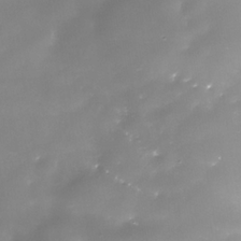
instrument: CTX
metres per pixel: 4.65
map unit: Nhe
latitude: -35.8422
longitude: -87.3670
